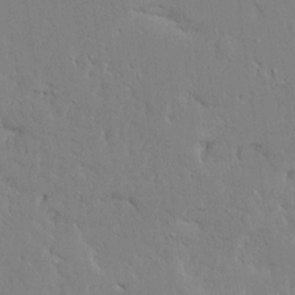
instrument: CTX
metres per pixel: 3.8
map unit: Ave
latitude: 16.9892
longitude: -140.8758
